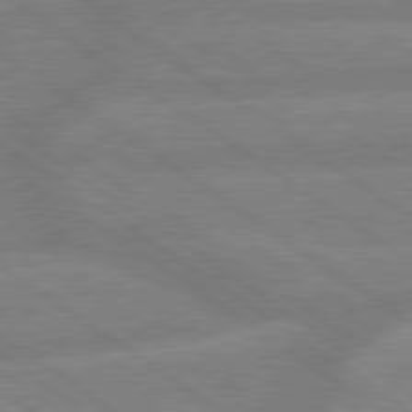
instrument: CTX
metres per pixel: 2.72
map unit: lApd
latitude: 79.5938
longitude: -164.3845
